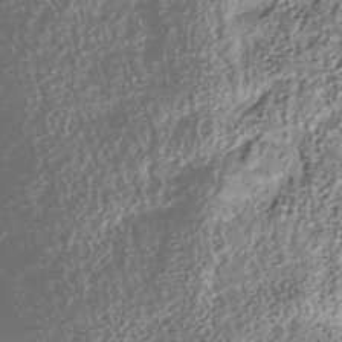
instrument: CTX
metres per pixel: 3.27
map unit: Nhu
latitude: -41.2565
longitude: -86.1578
